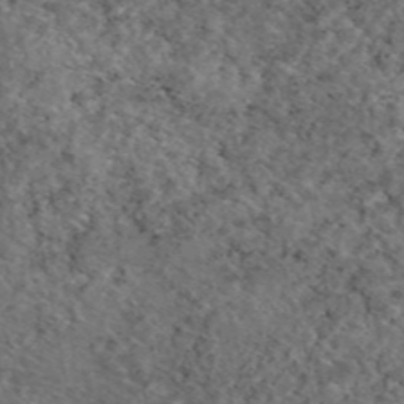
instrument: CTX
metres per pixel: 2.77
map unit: eAb
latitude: 45.8016
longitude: 113.6344
